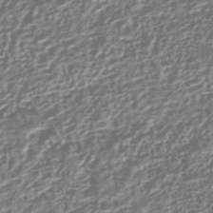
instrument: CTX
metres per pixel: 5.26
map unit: HNhu
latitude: -42.9541
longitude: 106.4629
